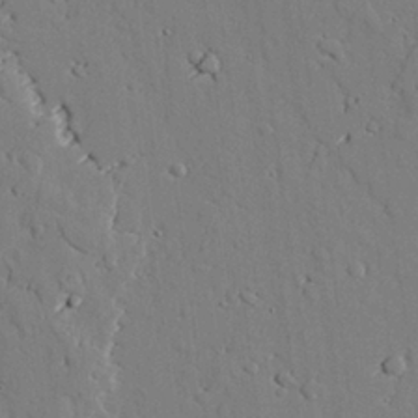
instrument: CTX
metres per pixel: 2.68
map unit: lAvf
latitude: 26.0633
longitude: -110.2901
